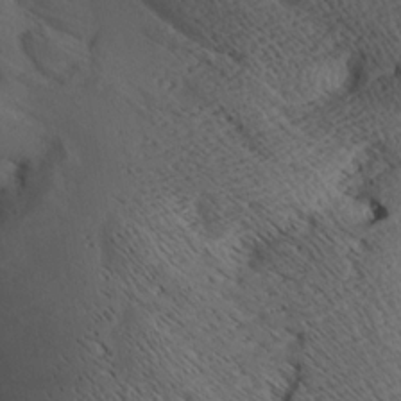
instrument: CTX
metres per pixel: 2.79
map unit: Aa
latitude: 9.3293
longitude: -140.4223
